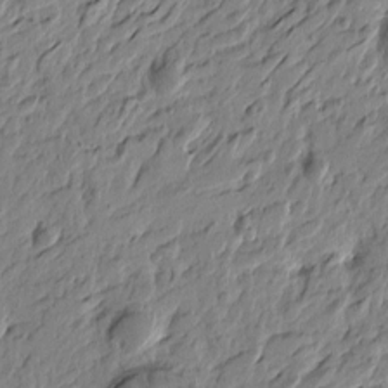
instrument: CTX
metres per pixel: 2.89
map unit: Htu
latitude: -5.1809
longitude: 179.3320
